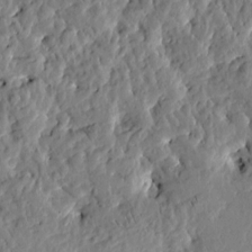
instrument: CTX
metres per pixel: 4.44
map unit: Htu
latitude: -1.5777
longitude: -179.9717
